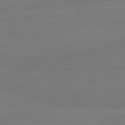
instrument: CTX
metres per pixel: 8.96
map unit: lApd
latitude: 81.8205
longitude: -178.9892
